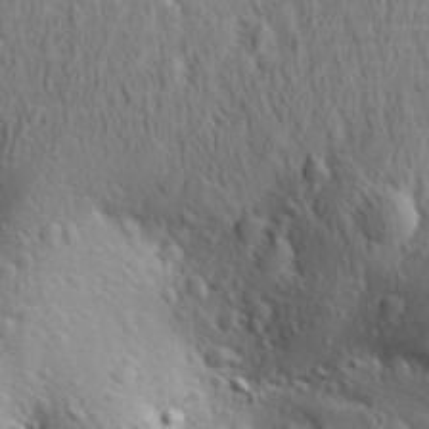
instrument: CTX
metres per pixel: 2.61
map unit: Aa
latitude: 29.8961
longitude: -139.8205
